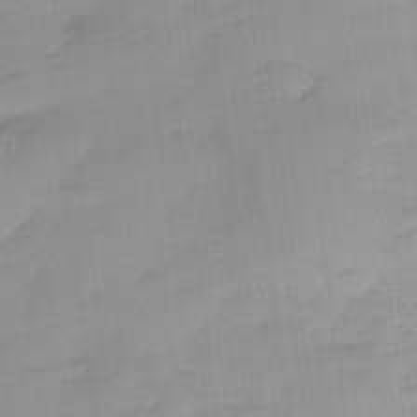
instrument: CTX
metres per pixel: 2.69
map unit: Htu
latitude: -13.3699
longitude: -49.8205
